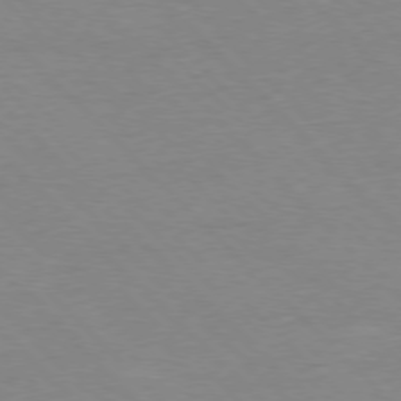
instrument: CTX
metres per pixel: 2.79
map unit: Ap
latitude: -77.5399
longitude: -87.2348
